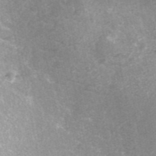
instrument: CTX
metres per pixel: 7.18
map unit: ANa
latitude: 44.2900
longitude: 25.9367
